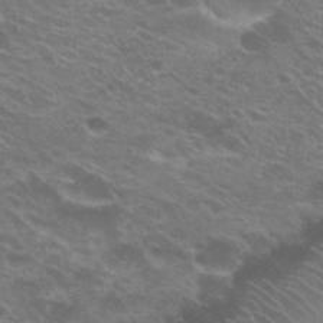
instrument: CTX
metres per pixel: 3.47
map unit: Hto
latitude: 23.6694
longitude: -37.0648
